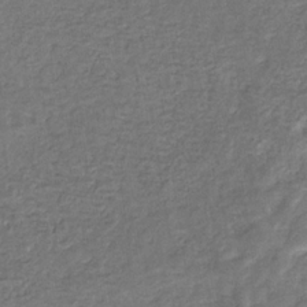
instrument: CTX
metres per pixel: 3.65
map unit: eHb
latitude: -33.6722
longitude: 75.4833
